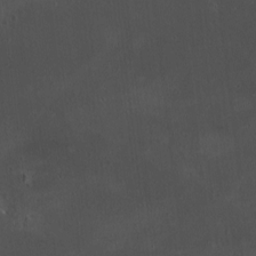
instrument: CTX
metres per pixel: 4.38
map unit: HNhu
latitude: 4.2711
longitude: 4.9919
